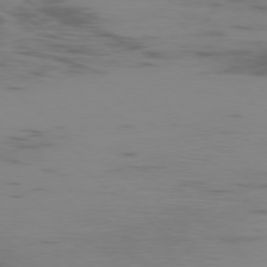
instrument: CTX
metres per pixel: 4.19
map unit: Ap
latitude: -77.7478
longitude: -67.0269
